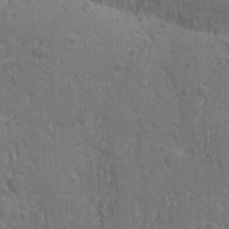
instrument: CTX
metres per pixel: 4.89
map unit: Ave
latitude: -10.1984
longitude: -120.8002
